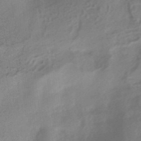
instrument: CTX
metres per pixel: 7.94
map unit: HNhu
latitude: -40.6518
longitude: 92.5574
